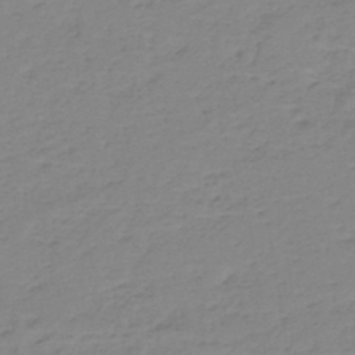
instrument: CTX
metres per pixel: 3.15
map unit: eHh
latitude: -44.5952
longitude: -29.5182
